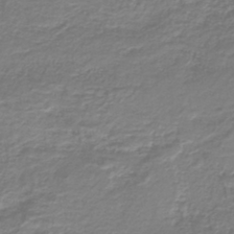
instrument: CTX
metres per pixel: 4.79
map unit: lHb
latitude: -41.0486
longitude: 52.1227
